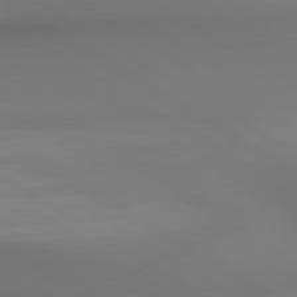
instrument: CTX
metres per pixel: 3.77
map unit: lApd
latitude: 80.5924
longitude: 138.0283
